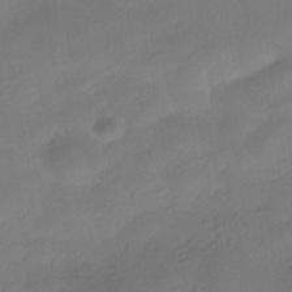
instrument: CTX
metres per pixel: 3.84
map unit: HNhu
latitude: -40.0661
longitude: 95.2565
